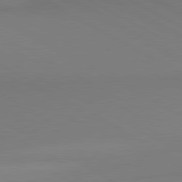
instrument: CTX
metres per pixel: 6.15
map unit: lApd
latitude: 80.8002
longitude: 146.5573
